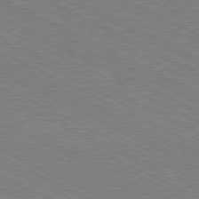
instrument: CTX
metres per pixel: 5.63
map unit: Hpe
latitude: -81.2943
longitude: 21.2565
